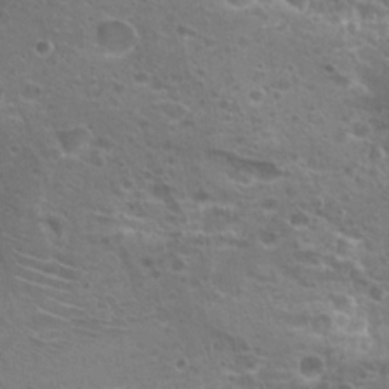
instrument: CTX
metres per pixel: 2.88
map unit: Hto
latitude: 19.3670
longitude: -41.9150
